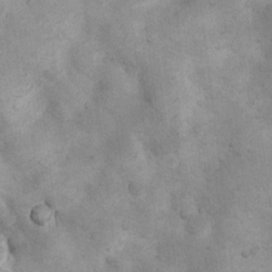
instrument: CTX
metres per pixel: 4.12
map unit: Nhu
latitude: 7.4615
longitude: -23.5182
